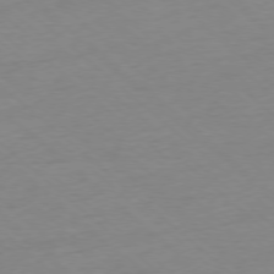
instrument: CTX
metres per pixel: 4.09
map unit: Ap
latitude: -77.7289
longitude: -96.8569
